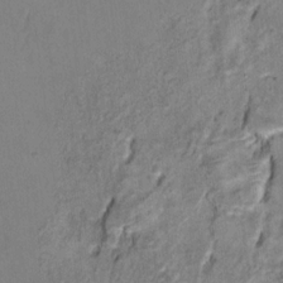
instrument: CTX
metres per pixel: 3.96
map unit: Ht
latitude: 9.9150
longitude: -32.5546
